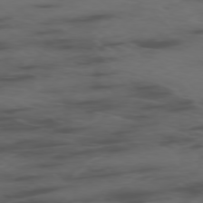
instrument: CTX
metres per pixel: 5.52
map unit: Ap
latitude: -76.8219
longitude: -66.2144
